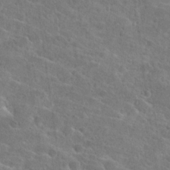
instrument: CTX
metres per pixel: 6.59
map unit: Hto
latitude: 25.2348
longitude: -49.0458
